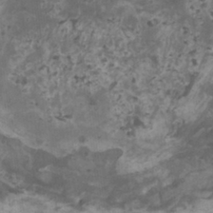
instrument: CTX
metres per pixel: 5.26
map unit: HNhu
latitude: 1.6693
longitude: 3.7099
